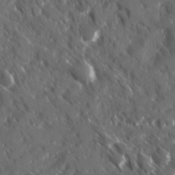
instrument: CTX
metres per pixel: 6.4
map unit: Ave
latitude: 17.1781
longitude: -130.5735
